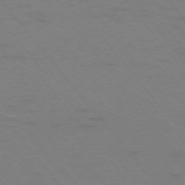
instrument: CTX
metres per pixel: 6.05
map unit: Ap
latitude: -75.7100
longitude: -69.6883
